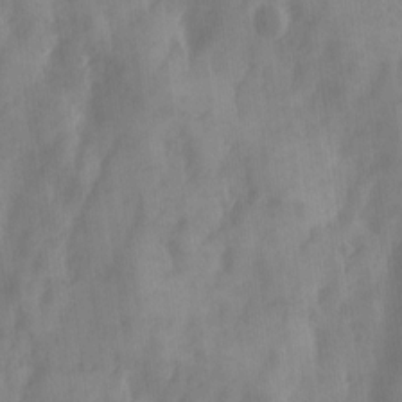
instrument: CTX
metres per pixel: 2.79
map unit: Ave
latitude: 18.6679
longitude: -131.7072
